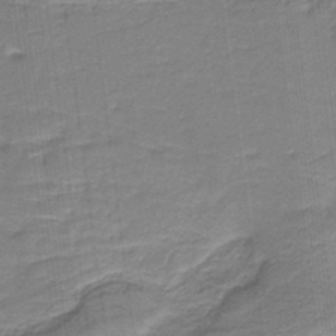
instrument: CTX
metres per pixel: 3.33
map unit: HNb
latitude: -35.4454
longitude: 57.7855
